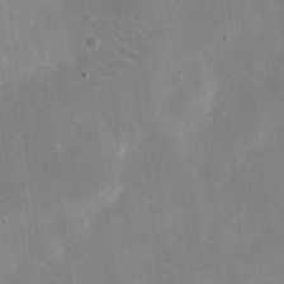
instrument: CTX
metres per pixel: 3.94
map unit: eHh
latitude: 10.5546
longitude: -69.1025
